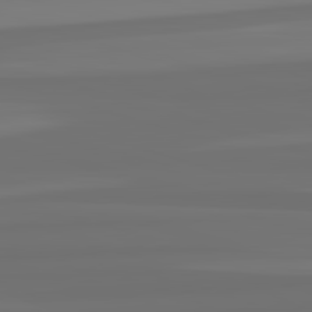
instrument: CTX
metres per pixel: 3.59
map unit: lApd
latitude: 82.9324
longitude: 161.5588
